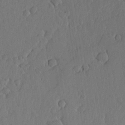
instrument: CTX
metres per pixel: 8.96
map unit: lHvf
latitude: 17.9150
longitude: -114.8380
